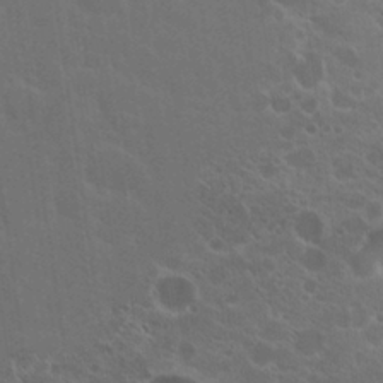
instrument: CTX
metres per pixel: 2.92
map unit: Hto
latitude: 18.1200
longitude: -36.4979
